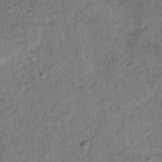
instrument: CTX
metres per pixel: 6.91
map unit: Nhu
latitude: 14.9892
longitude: -31.1970
